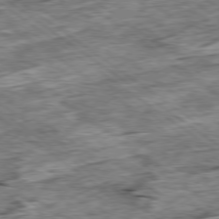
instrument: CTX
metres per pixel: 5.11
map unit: Ap
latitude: -79.4643
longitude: -86.3089
